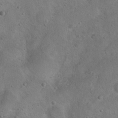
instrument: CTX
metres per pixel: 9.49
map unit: Nhu
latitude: 13.7072
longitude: -27.5560
